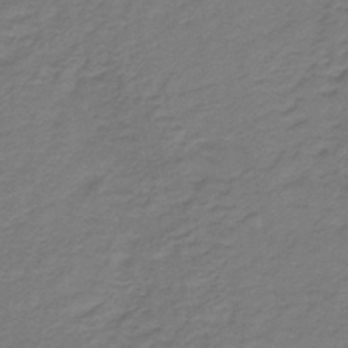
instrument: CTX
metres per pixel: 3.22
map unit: lHb
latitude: -43.1242
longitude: 62.2739
